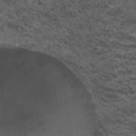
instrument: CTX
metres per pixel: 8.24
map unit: Hto
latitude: 19.8583
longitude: -36.4979
